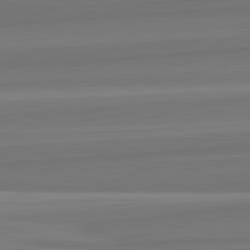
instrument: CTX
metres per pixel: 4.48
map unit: lApd
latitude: 82.6301
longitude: 169.0108
